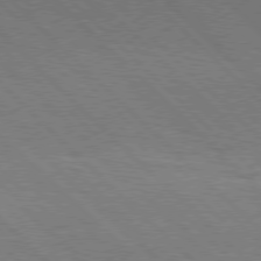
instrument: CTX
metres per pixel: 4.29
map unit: Hpe
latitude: 76.8191
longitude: -127.4993
